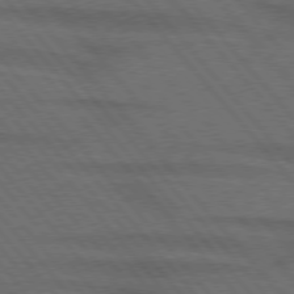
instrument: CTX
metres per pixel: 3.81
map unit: lApd
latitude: 75.9150
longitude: -83.8772
